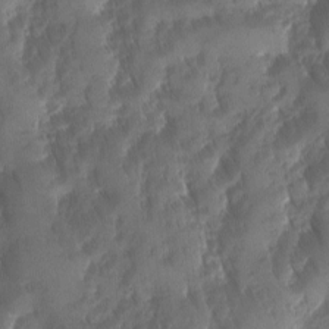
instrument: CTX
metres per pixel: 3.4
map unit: Ave
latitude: -11.1431
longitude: -119.5938
